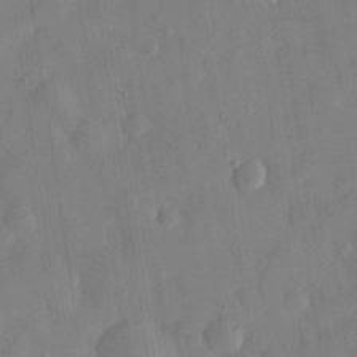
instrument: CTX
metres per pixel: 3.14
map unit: eHh
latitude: 30.4223
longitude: -75.0270
